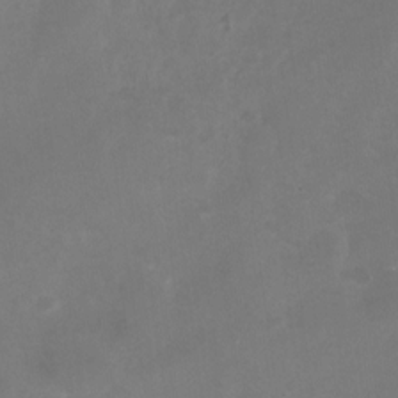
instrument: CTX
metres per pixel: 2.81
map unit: Nhu
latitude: -26.4251
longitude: -70.8191
